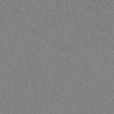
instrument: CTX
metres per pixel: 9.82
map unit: eAb
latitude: 50.3089
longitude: 104.8030
